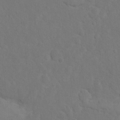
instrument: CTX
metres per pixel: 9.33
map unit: Hto
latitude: 12.3845
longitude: -37.0648
